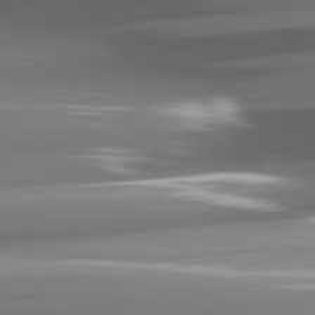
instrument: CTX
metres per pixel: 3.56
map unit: lApd
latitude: 81.9717
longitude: -148.0822
